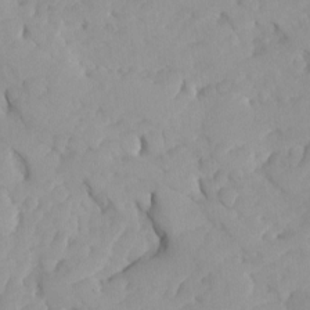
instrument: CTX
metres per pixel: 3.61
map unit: Ave
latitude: -8.0094
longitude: -117.1025
